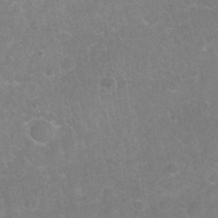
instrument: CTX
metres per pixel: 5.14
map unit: Nhu
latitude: 27.3293
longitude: -63.9150
